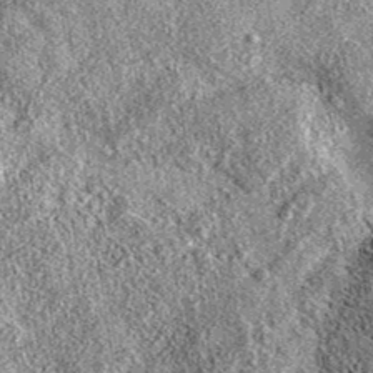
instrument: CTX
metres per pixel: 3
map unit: eAb
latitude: 36.9513
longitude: 111.1620
